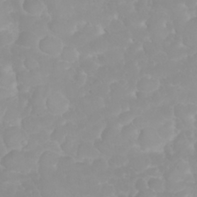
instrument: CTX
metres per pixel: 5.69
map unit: eHh
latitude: 31.8962
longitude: -64.4979
